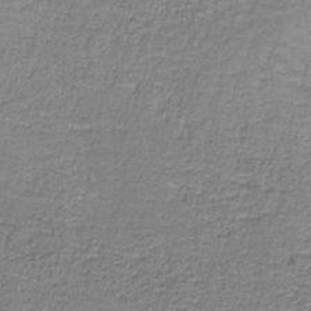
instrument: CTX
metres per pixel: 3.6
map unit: eAb
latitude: -36.9919
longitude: 52.7463
